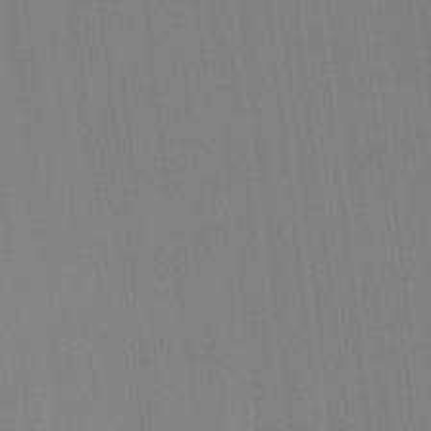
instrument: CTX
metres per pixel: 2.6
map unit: Ht
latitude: -9.3321
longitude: -38.8758
